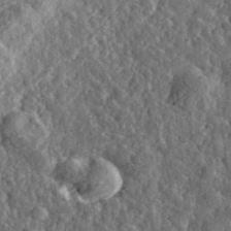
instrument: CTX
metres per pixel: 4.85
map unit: eHh
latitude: 35.4426
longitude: -79.8017
